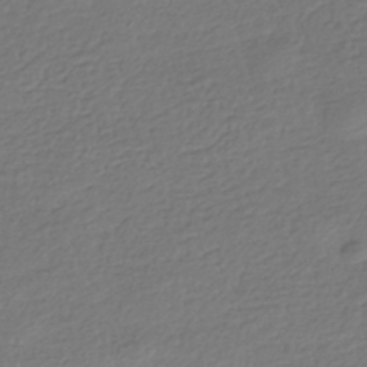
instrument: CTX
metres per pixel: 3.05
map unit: HNhu
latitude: -42.5006
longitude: 99.5399
